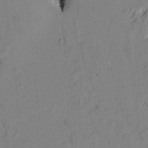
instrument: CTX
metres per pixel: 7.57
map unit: Htu
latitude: -0.6330
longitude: 170.0094
